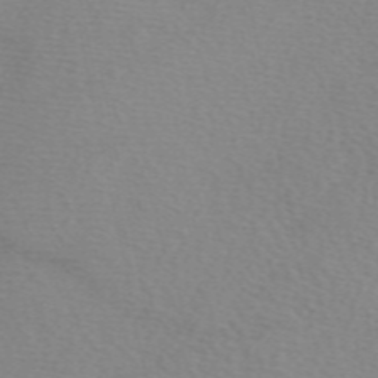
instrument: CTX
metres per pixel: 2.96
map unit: eAb
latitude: 50.0255
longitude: 106.6897
